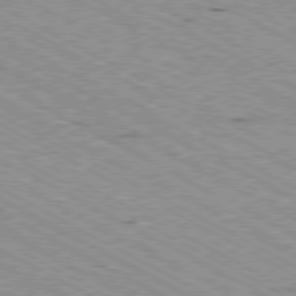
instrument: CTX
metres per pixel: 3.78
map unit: Ap
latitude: -80.6141
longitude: -52.9325
